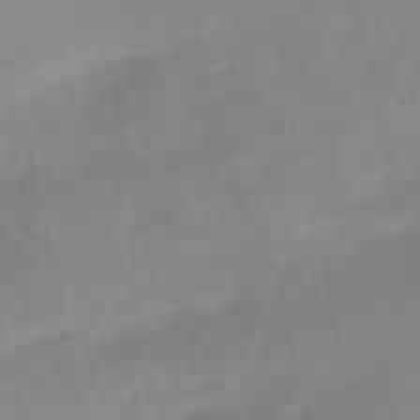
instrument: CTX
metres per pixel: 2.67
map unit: HNb
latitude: -55.0298
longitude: -45.5182
